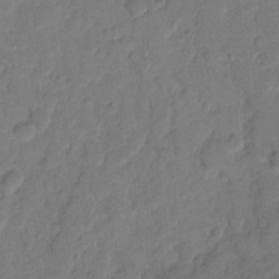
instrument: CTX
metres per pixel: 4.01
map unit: eHh
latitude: 10.8947
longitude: -64.9892
